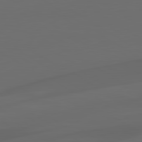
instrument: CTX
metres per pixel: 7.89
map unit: lApd
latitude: 80.9514
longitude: -85.3860
